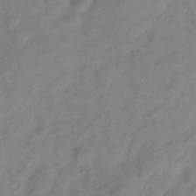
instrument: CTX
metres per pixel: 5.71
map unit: Hve
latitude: -32.8408
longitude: 89.9745
